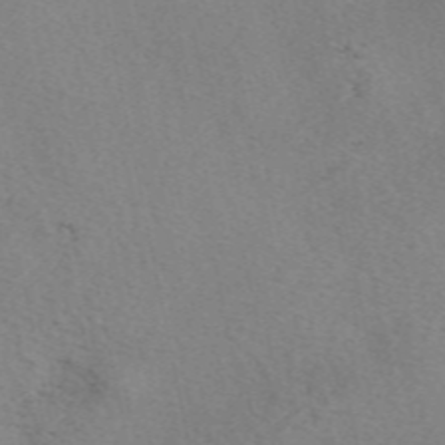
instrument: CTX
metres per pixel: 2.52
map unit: eAb
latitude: 49.9717
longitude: 107.4077
